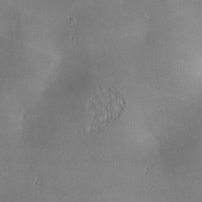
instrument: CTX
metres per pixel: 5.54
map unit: lAa
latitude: 1.3103
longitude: -117.0270
